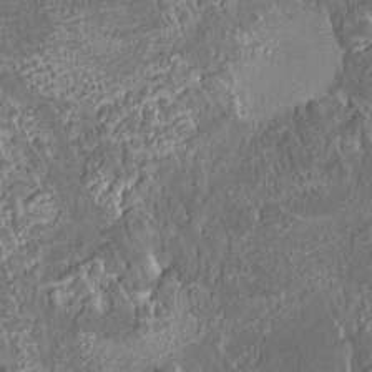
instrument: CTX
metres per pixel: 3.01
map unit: HNhu
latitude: 5.8772
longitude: 10.8030
